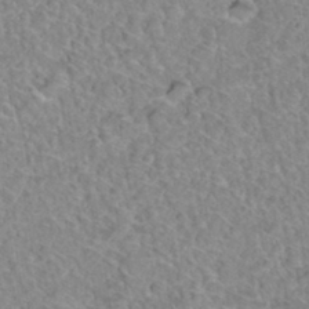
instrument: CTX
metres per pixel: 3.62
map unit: Hto
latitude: 35.1214
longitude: -48.1767
